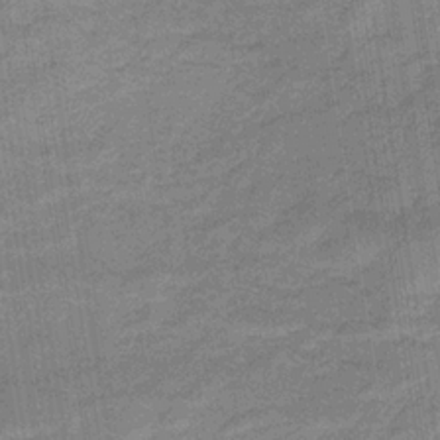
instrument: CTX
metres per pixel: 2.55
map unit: eHb
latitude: -32.5007
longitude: 66.9731
